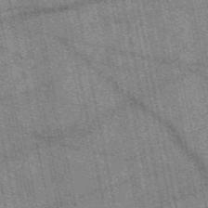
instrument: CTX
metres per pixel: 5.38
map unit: eAb
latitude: 50.0822
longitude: 114.6707
